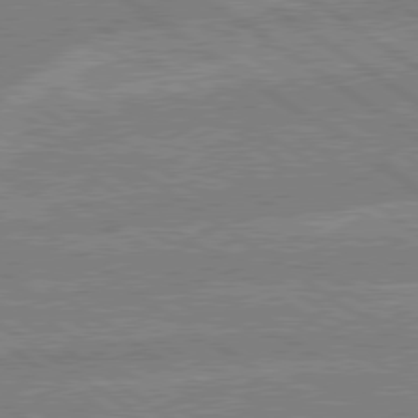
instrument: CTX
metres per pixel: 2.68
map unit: lApd
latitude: 79.3104
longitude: -161.6505
